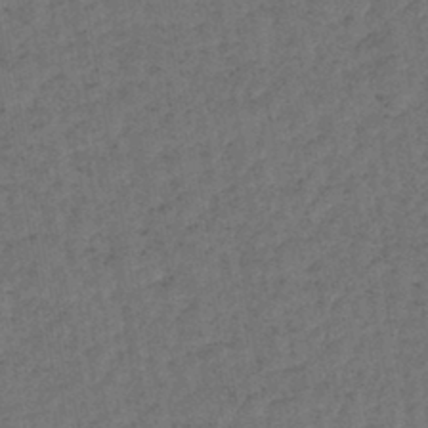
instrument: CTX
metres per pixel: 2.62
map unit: lHb
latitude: -43.2187
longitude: 61.2943
